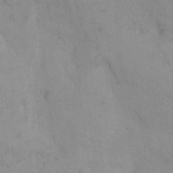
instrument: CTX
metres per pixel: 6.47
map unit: eHh
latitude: 8.4601
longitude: -63.0270
